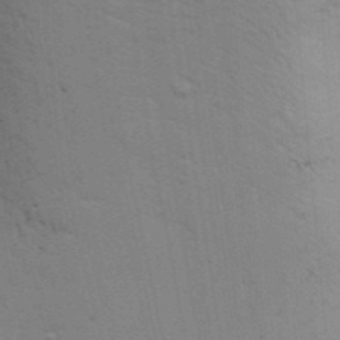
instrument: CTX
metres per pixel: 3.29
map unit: Ave
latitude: 14.6680
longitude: -102.6868
